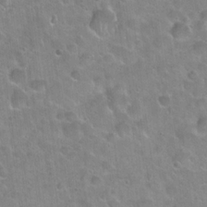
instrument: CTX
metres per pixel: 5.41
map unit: Hto
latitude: 22.0444
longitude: -52.7624
